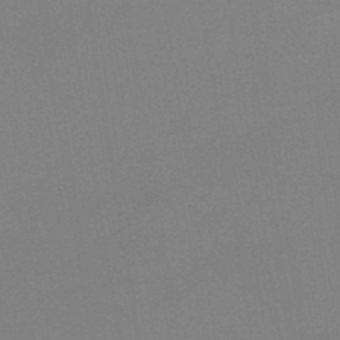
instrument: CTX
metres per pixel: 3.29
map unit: lHb
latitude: -48.6141
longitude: 67.8044
